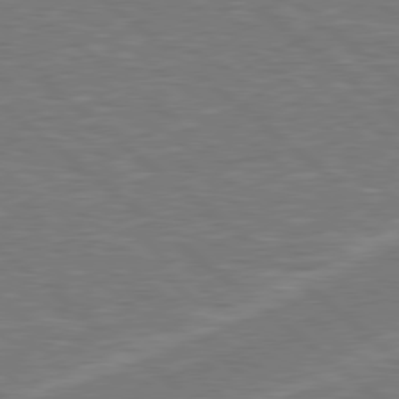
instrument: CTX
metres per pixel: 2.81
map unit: Hpe
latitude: 78.5357
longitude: -152.8758
